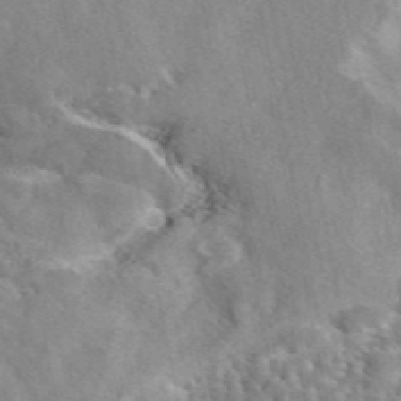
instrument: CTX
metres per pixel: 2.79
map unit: eAb
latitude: 44.9136
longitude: 112.0094
